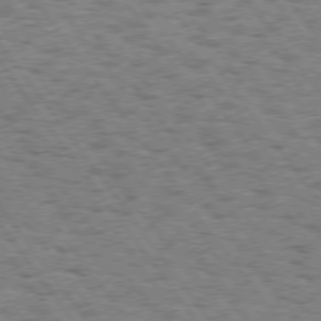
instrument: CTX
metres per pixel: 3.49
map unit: Hpe
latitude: 74.4034
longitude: -134.8947
